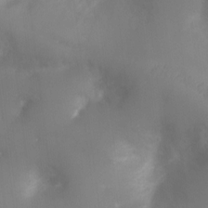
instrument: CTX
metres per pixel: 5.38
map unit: Ht
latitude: -3.1620
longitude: -28.7813
